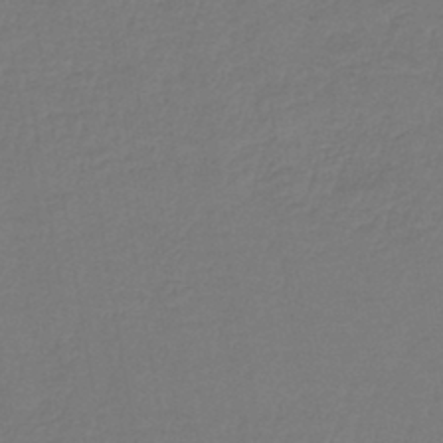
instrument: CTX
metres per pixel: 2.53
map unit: lHb
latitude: -42.7463
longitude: 64.4440
